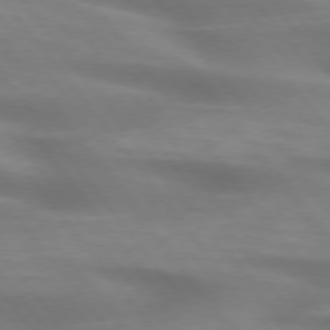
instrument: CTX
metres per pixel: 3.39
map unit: lApd
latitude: 75.4049
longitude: -60.1955
